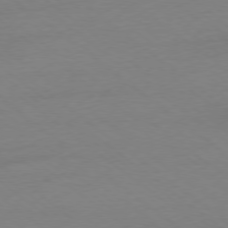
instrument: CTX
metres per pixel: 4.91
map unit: Ap
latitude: -78.5007
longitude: -95.8773
